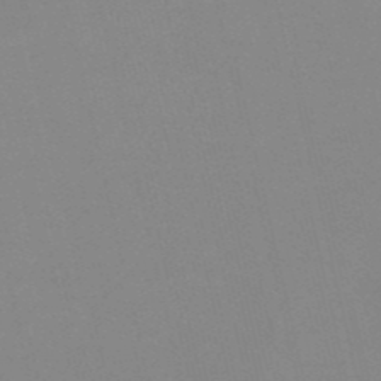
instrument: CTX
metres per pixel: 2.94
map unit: eHh
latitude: -53.5966
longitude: -24.7246
